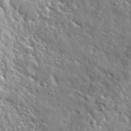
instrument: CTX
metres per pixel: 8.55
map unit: lHvf
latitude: 36.4412
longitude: -86.5923
